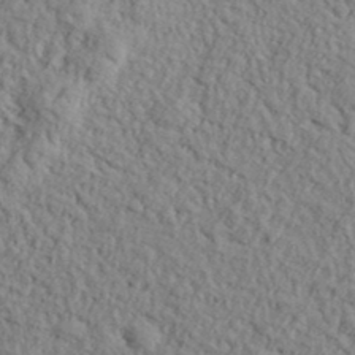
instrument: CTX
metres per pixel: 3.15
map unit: eHh
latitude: 37.8584
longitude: -81.7827
